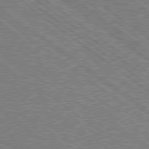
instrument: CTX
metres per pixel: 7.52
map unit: Hpe
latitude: 78.6869
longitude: -169.5938
